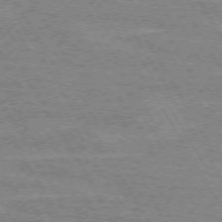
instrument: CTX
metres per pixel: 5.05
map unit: lApd
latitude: 72.0822
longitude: -55.9906
